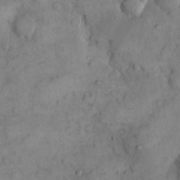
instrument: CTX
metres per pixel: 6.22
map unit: eHh
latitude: 14.5924
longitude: -67.5371
